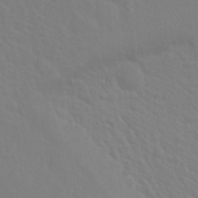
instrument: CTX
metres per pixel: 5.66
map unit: Hto
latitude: 18.3278
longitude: -39.8205
